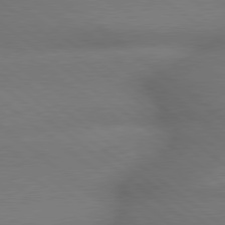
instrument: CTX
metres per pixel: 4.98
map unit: lApd
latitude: 79.4238
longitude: -167.3103
